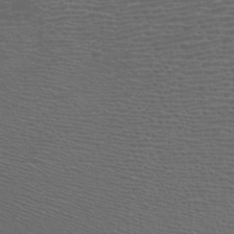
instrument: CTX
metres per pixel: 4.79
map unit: Nhu
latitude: -7.6533
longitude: -91.8016
